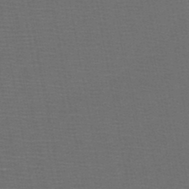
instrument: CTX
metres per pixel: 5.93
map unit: HNb
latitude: -47.8233
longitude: -40.5545
